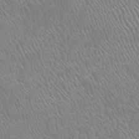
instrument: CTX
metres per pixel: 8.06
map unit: HNhu
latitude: -48.0283
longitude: 29.6155
